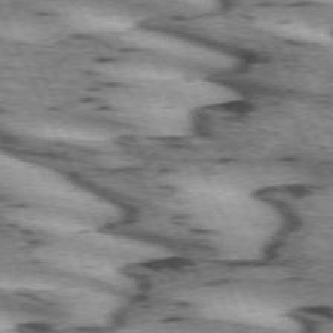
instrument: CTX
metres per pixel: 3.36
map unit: lApd
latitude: 72.4223
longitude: -54.2522
